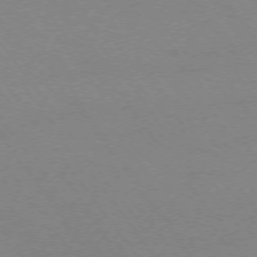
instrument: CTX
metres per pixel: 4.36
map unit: Ap
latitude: -75.0109
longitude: -75.2537
